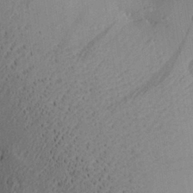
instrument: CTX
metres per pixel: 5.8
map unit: Aa
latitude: 28.4412
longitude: -131.1593
